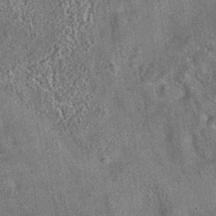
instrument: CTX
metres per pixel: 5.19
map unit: eAb
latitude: 35.3481
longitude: 112.5952
